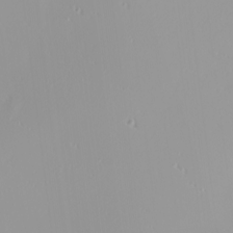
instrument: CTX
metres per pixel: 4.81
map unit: Nhu
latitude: -0.1039
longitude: -77.8394
